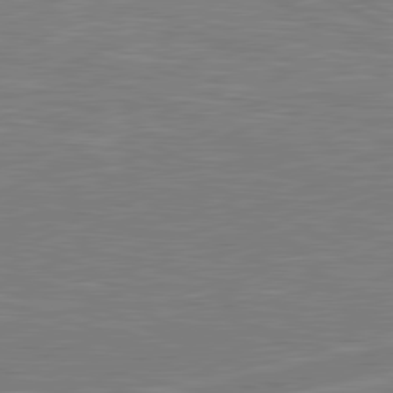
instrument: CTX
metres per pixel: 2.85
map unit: lApd
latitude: 80.9514
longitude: -170.5357
